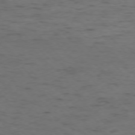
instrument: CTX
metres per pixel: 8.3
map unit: Ap
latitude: -76.8408
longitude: -91.3293
